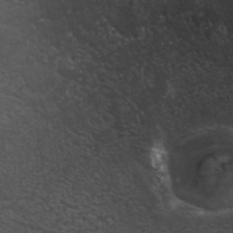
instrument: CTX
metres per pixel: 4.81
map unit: ANa
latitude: 35.8772
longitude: 13.2376
